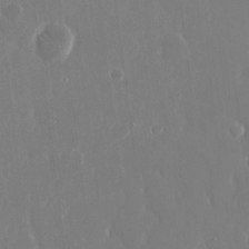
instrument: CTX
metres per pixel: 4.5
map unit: eHh
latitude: 14.8569
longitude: -71.0269
